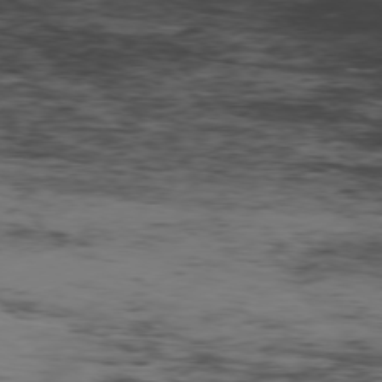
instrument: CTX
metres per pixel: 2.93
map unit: Hpe
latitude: -77.5021
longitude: 11.5777
